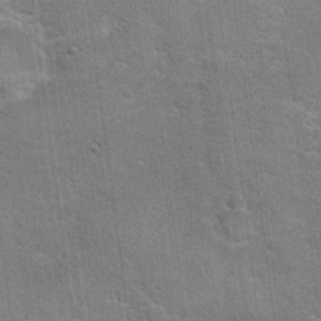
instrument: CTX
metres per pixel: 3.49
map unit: Hto
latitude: 20.0822
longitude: -49.2537
